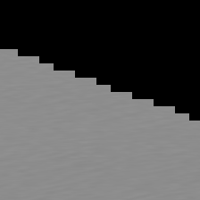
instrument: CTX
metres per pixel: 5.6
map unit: Hpe
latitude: -82.0850
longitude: 17.6911
